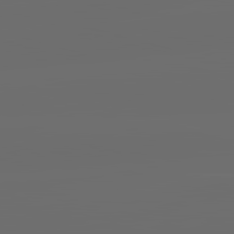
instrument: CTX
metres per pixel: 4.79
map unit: lApd
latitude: 83.7449
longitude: -130.1200
